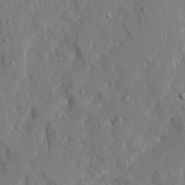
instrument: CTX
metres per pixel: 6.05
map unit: Ave
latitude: 22.6868
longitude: -130.7247
